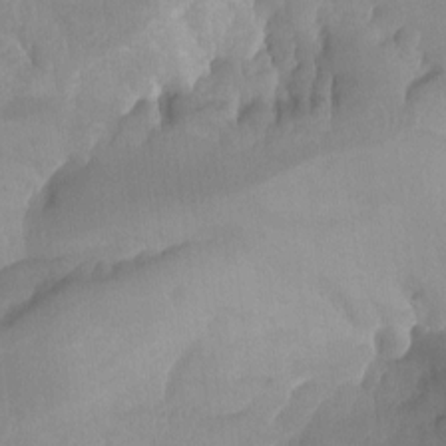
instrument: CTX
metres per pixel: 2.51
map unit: Aa
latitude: -13.5399
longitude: -59.4049
